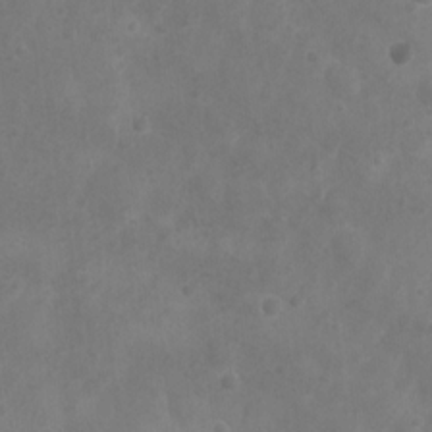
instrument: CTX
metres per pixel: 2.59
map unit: Nhu
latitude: 6.0444
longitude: -19.4237
